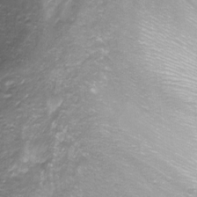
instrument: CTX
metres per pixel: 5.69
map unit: Nhu
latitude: -1.2187
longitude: -78.0444
